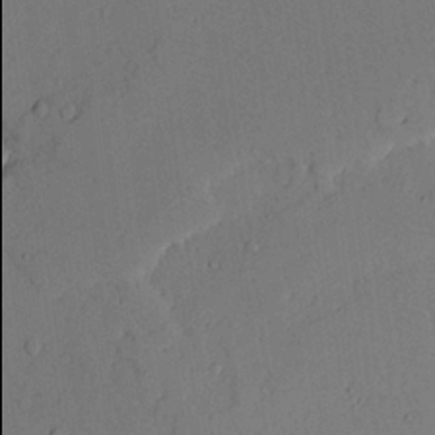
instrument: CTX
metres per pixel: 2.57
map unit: lAvf
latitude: 23.6883
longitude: -109.9906
